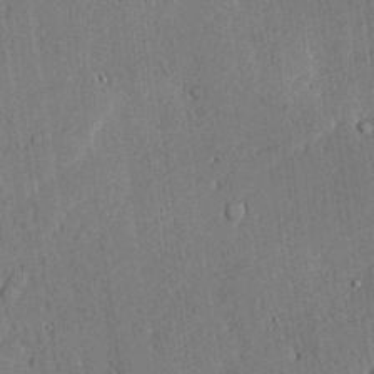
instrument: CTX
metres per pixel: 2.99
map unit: lAvf
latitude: 24.4790
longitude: -111.4238
